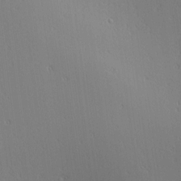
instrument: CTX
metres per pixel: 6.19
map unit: Ave
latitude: 2.0444
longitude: -115.4426
